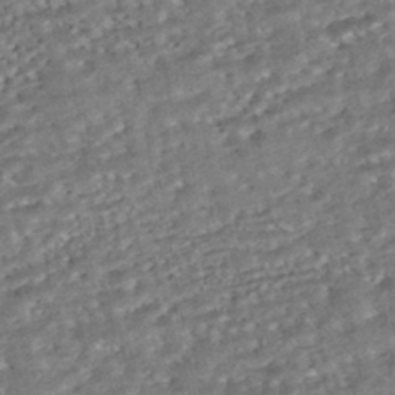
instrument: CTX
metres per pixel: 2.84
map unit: ANa
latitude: -43.5210
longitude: 108.0283
